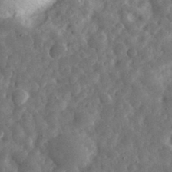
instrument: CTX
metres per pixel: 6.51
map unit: eHh
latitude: 34.1955
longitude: -68.9325
